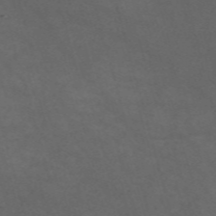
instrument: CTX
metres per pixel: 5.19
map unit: Nve
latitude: -58.8407
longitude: 59.1809
